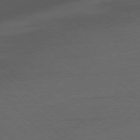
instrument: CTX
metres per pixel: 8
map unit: Ap
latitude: -78.3495
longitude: -79.3104
